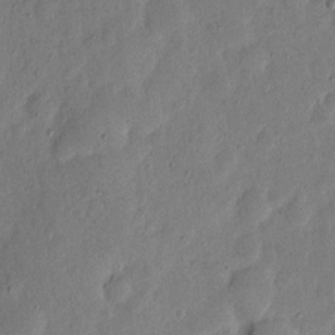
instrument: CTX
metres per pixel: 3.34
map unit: eHh
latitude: 5.7450
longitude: -71.3859
